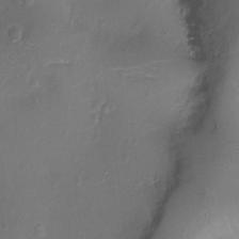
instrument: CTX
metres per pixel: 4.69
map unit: Ht
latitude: -18.1228
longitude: -44.1011
